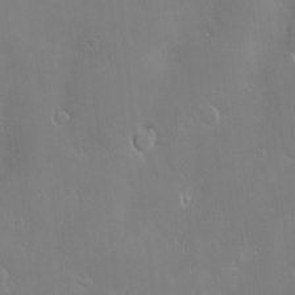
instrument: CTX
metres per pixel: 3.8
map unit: Hve
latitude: -10.1417
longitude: 173.8611
